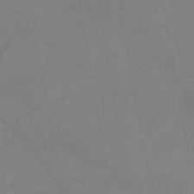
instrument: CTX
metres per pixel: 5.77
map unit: lHb
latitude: -46.3117
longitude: 67.6344
